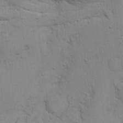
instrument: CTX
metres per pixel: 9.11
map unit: eHh
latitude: 17.3482
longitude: -62.8947
